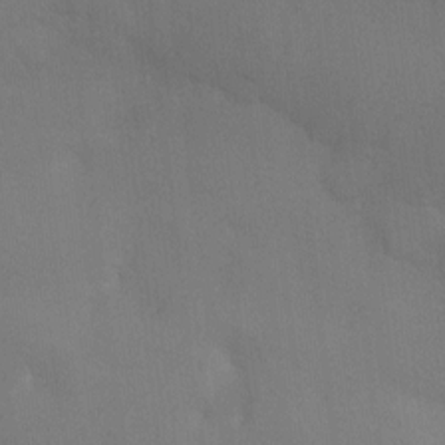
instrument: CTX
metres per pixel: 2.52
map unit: Ht
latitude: -9.0864
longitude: -32.6490
